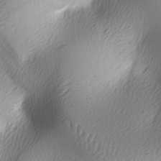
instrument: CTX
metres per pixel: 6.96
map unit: lAa
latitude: -5.7666
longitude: -122.7813
